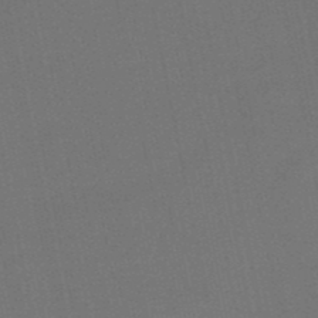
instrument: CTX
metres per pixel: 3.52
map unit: HNb
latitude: -50.6896
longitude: -43.0081
